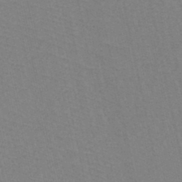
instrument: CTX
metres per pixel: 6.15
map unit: HNb
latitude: -45.3510
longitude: -41.6504
